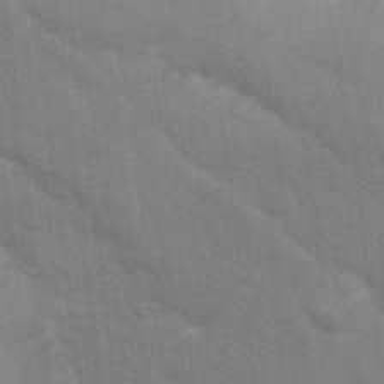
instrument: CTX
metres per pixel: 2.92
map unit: Nhu
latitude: 15.2915
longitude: -29.9528
